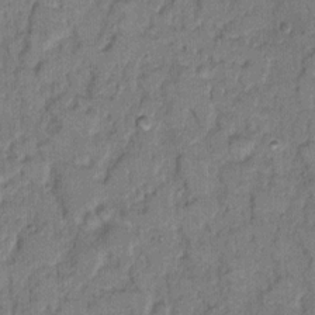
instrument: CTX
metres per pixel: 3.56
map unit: Hto
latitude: 9.6505
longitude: -61.5938
